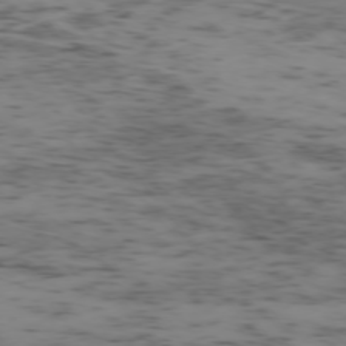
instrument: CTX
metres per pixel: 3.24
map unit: Ap
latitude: -75.4455
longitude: -79.2726
